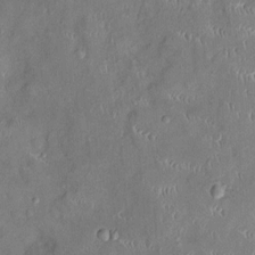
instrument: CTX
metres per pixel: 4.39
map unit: Ht
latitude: -4.5196
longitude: -14.8191
